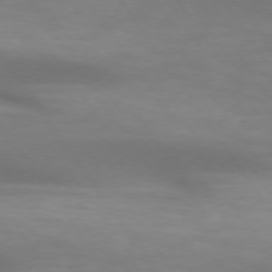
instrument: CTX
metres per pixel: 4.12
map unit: lApd
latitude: 73.9717
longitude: -51.2159
